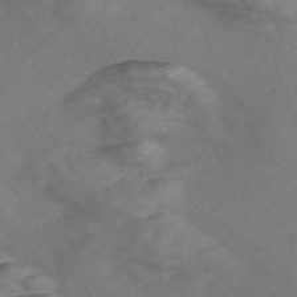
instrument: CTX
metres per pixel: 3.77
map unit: Nve
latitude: -57.4454
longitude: 58.1227
